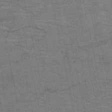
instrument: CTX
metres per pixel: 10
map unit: HNb
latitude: -53.3131
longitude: -46.4790
